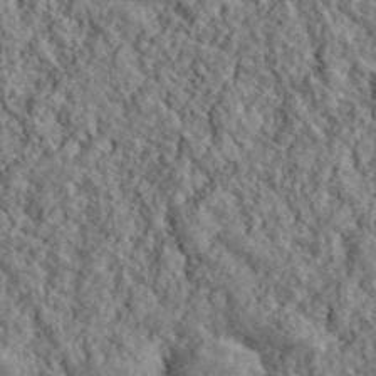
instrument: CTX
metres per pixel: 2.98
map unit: lHvf
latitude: 40.4978
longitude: -86.3845
